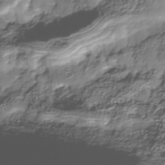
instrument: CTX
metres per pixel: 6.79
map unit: Nhe
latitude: -38.3684
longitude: -147.9528
